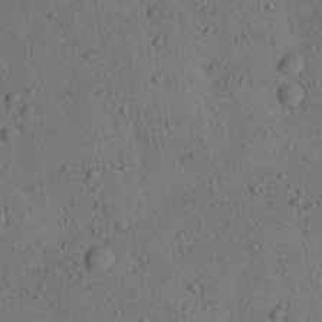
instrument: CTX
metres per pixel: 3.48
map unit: Aa
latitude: 23.1970
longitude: -143.1592
